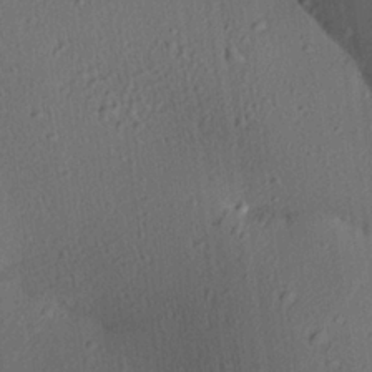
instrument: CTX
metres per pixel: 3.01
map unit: Aa
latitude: 26.8758
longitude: -137.5182
